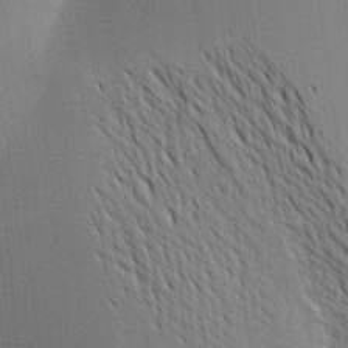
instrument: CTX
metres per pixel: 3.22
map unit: Aa
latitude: 17.5749
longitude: -149.2348
